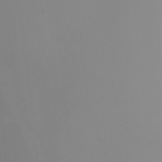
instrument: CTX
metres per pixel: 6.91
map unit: Nhu
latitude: -4.9919
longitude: -92.4034
